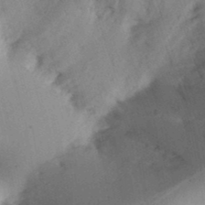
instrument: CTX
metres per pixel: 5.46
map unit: Ht
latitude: 12.9514
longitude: -74.7813
